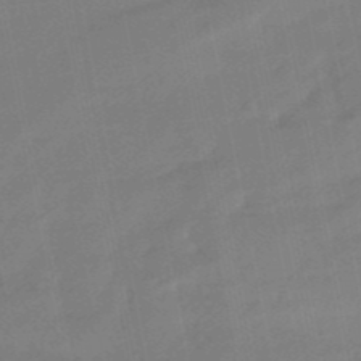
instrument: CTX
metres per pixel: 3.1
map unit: lHb
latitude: -49.0487
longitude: 79.4832
